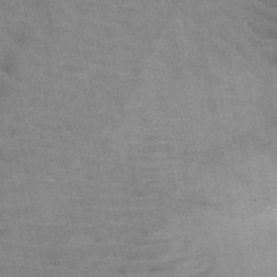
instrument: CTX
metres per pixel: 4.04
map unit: HNb
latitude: -47.3131
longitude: -47.4049
